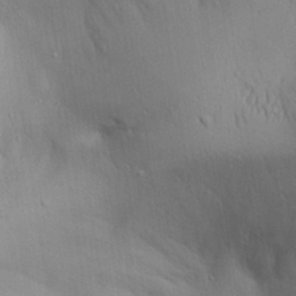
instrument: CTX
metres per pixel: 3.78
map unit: Aa
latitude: 30.5735
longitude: -144.9325
